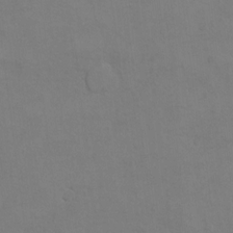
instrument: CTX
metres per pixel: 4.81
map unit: Hto
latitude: 8.0255
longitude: -35.7827
